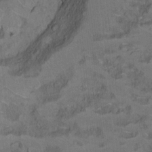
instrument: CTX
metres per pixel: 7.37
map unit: Ht
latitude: 11.7450
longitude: -32.8947
